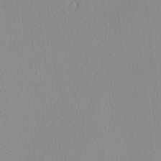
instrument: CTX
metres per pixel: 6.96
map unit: Ave
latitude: 3.7071
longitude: -113.1214
